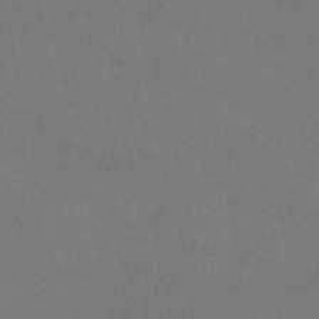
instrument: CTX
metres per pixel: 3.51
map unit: lHb
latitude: -46.9919
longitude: 61.4454
